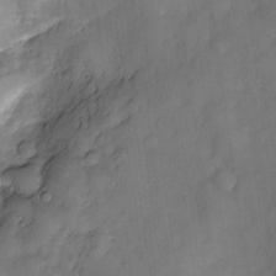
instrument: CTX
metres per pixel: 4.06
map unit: Nve
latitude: -26.3873
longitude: -148.6113
